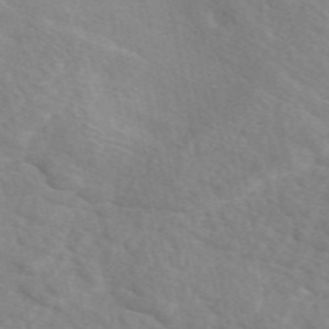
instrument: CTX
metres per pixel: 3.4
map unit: eAb
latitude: 49.6694
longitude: 117.7477
